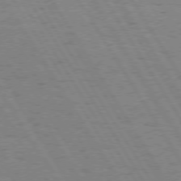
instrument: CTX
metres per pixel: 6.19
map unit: Hpe
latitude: 74.3845
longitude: -135.5371
